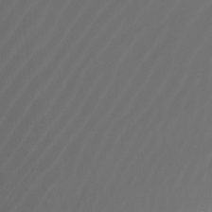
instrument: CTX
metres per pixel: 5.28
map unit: Nhu
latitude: -14.1228
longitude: -59.1025
